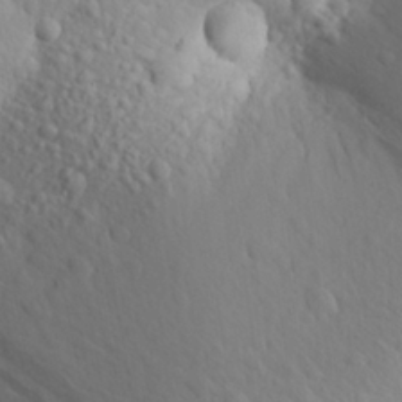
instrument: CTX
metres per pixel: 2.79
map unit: Aa
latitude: 24.2711
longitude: -146.6302
